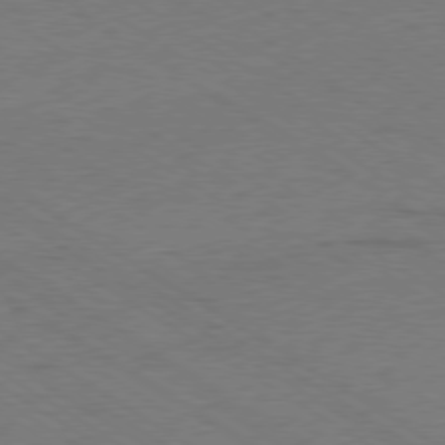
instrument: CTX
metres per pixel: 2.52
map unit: Ap
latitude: -79.5966
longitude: -52.3467
